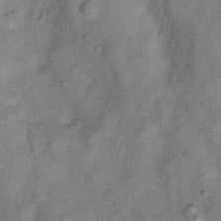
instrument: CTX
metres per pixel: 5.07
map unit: Nhu
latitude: 11.6883
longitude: -28.6112
